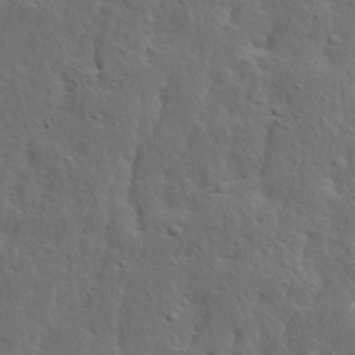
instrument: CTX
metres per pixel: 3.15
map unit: Ave
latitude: 14.0822
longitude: -135.4993
